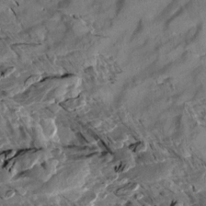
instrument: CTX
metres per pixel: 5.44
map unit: Aa
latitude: 13.0837
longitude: -143.9339
